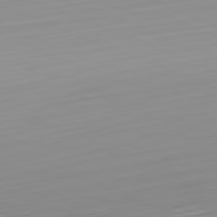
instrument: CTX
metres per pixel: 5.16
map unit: Hpe
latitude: -82.4818
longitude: 16.3685
